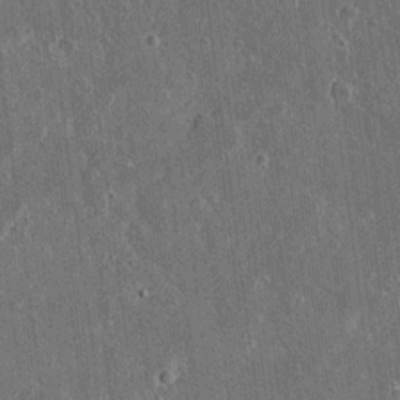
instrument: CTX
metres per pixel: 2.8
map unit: lAvf
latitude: 15.5938
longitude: -128.9702
